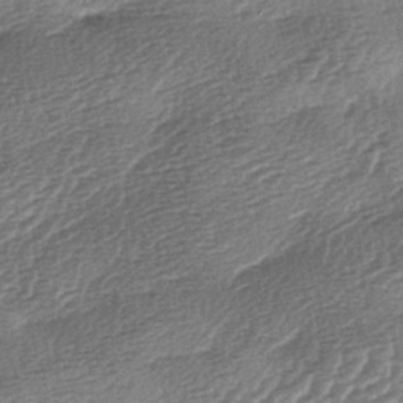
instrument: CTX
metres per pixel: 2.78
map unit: lAa
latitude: -3.4643
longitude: -128.6868
